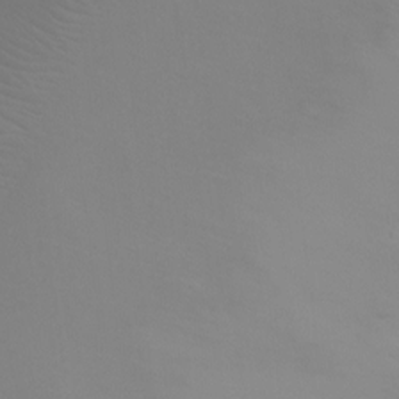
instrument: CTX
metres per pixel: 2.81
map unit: Ht
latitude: -5.6344
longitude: -25.9906
